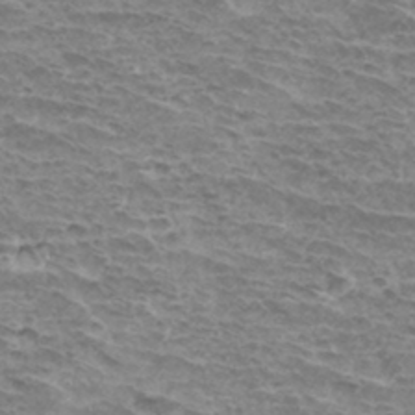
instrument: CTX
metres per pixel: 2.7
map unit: Hto
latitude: 34.4790
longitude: -43.3860
